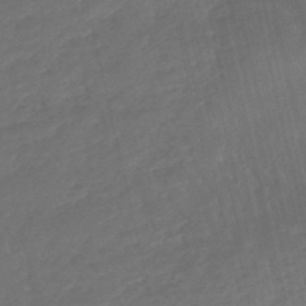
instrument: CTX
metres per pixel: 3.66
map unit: lHb
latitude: -47.9556
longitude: 76.7463
